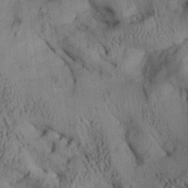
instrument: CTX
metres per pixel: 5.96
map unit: Aa
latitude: 27.8395
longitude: -134.6490
